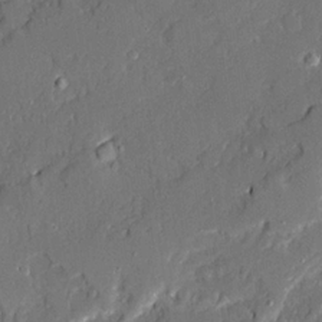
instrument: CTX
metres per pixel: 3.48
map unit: Ave
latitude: 20.1578
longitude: -128.2333
